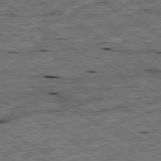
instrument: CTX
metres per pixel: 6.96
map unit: Ap
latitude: -79.6910
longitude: -79.8206
